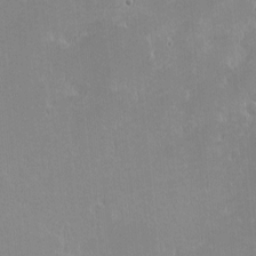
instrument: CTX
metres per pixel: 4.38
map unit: eHh
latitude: -2.2361
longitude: -85.2537
